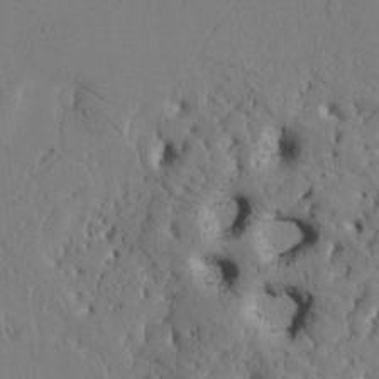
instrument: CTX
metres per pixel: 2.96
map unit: Htu
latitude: -2.5195
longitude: 169.1620
